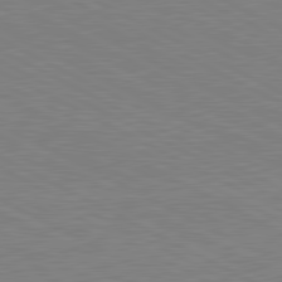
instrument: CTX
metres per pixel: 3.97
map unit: lApd
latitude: 80.9514
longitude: 150.6518
